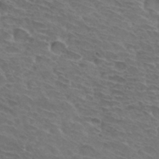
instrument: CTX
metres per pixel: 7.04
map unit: Hto
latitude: 32.8191
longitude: -44.3467
